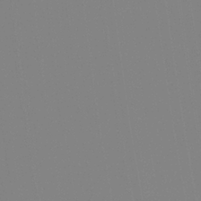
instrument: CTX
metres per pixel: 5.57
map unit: Ht
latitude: -8.3684
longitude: -31.2915
